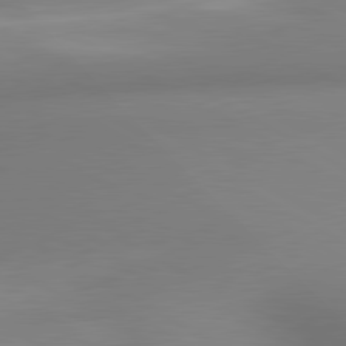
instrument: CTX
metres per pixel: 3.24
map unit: lApd
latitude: 80.5735
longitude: 133.5399
